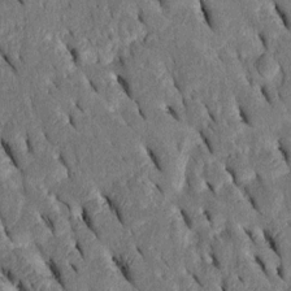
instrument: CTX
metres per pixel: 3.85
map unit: Htu
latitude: -2.5195
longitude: 151.3509
